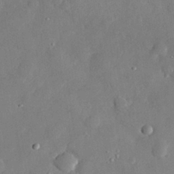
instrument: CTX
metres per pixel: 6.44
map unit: eHh
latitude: 29.7449
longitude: -73.8773
